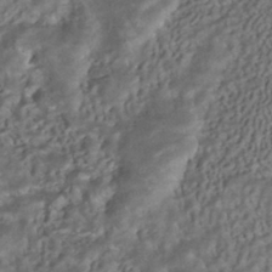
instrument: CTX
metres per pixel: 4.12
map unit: ANa
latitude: -41.2565
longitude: 105.4832
